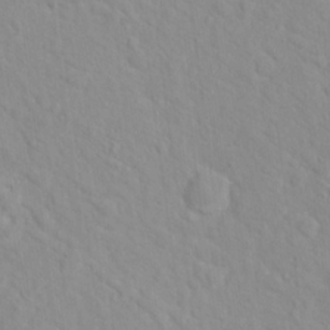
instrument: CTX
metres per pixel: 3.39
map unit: Hto
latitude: 16.4412
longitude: -36.3467
